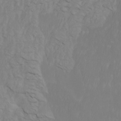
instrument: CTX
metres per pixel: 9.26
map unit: Htu
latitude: -6.9919
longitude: -67.9906
